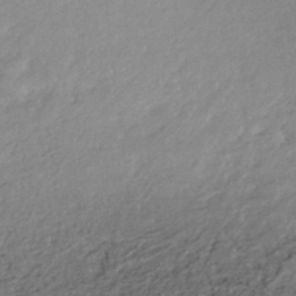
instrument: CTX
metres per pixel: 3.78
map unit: HNhu
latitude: -43.7099
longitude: 96.3495
